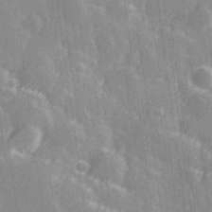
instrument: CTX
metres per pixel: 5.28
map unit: Hve
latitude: 28.7435
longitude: 146.4062
